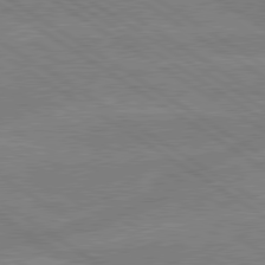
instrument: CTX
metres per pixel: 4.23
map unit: lApd
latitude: 79.6127
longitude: -132.8947
